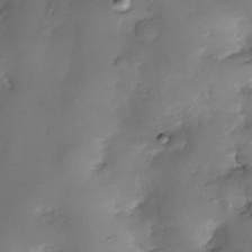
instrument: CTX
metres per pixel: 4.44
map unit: eHh
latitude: -23.6344
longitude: 15.2565
